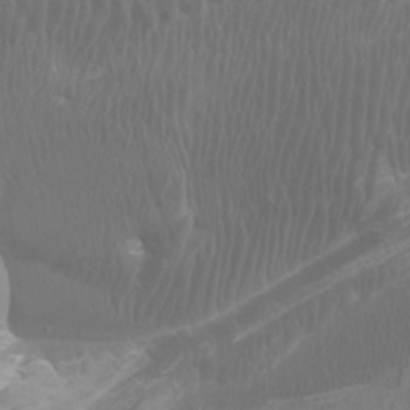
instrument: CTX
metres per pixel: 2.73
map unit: Htu
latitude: -6.2550
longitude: -75.0836
